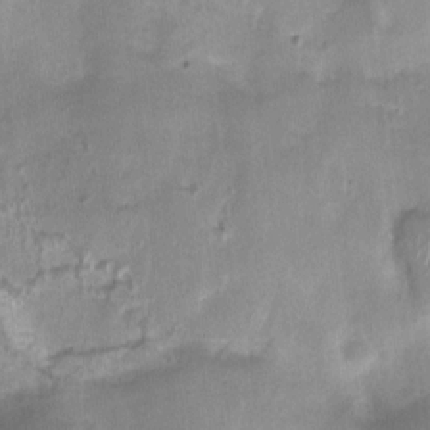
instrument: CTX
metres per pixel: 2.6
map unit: Nhu
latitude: 4.4412
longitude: -16.3089
